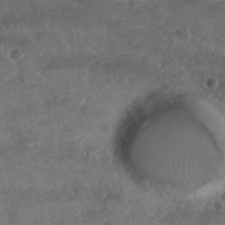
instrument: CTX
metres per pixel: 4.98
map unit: Nhu
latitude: 24.9135
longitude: -52.1389
